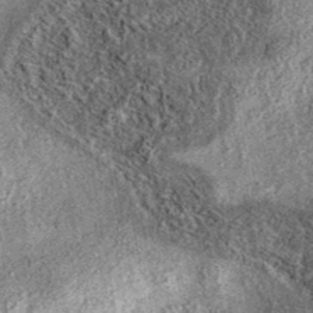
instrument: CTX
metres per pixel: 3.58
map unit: eAb
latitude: 37.4048
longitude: 106.8030
